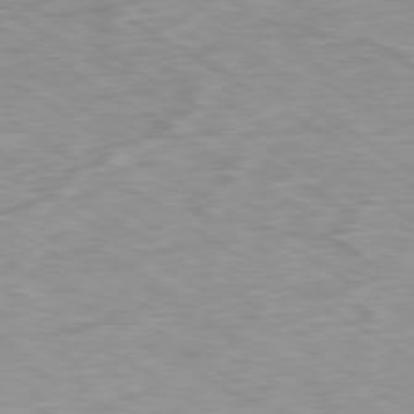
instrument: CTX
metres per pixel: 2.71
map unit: Ap
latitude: -80.4062
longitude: -72.4601
